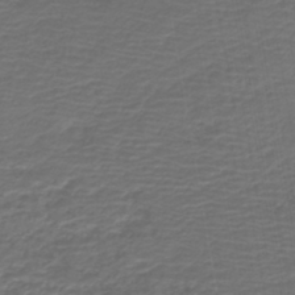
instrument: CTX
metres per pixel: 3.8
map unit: HNb
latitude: -42.8408
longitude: 51.7855
